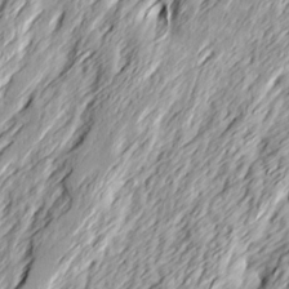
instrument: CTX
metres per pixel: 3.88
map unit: Ave
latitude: 15.3671
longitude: -136.6680
